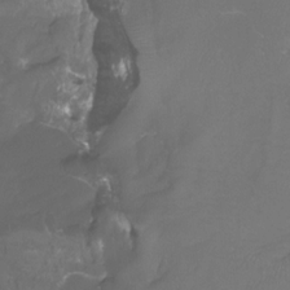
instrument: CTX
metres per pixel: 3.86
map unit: Htu
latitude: -13.6722
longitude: -44.9325
